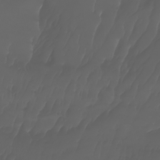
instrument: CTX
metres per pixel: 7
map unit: Nhu
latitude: -7.1242
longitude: -84.3656
